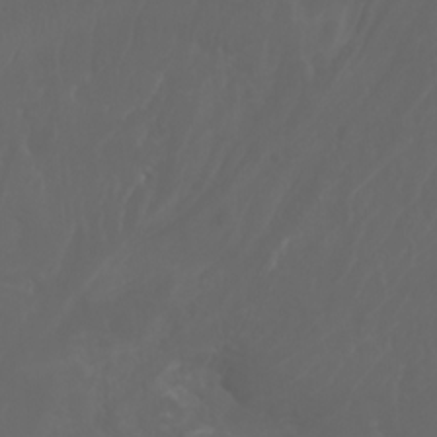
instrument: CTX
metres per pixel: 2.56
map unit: Nhu
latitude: -7.6155
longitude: -82.9513
